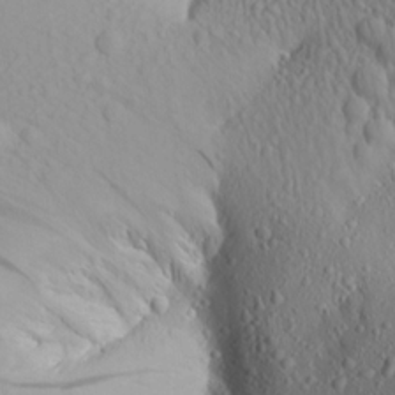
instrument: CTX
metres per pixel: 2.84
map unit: Aa
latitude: 16.4223
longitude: -143.8206
